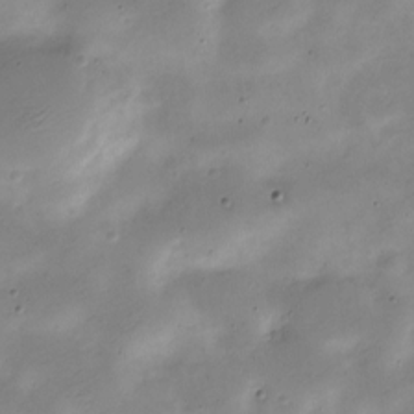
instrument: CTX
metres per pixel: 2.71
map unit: Nve
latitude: -23.5777
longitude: 105.8800
